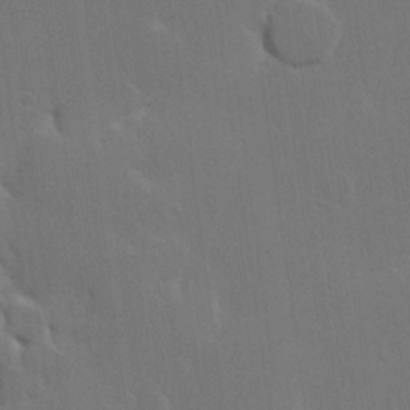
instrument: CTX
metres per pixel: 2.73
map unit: Hve
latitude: 22.7624
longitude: 146.0661
